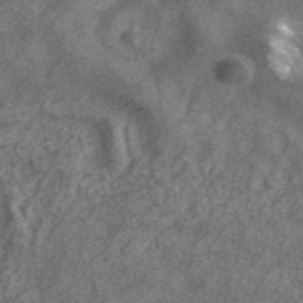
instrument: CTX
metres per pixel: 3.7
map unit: ANa
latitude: 42.2523
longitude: 26.8408
